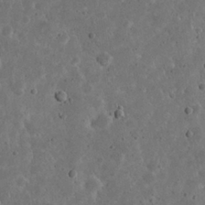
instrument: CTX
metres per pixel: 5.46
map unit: eHh
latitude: 22.0633
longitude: -66.7246
